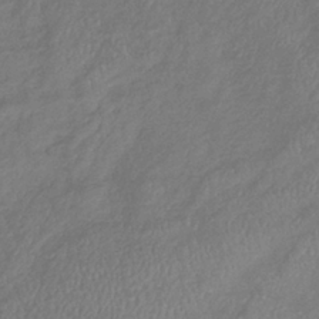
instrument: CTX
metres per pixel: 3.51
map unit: lHb
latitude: -38.9920
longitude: 74.0283
